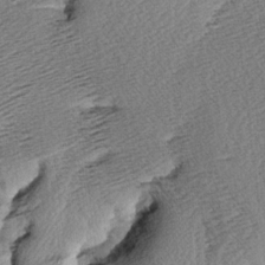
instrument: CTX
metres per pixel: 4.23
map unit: Aa
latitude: 8.5357
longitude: -141.1781
